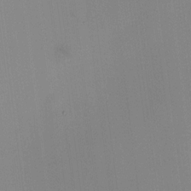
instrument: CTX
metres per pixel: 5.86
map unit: HNhu
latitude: 10.4412
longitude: 22.5574
